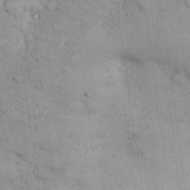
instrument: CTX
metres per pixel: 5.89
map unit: Nhu
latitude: 26.3278
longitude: -69.4993
